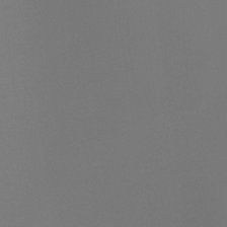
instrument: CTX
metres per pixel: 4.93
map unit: Ht
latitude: -4.1039
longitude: -61.2537
